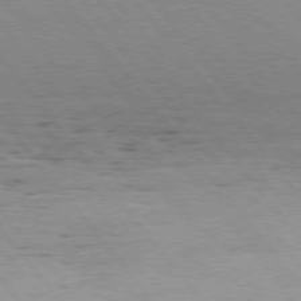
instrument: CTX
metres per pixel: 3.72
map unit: Hpe
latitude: 75.6694
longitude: -143.8017
